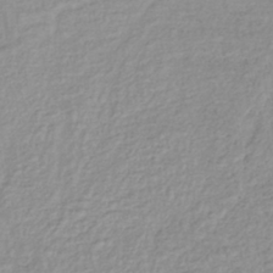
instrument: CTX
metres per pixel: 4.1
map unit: lHb
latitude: -41.6155
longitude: 72.0283
